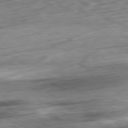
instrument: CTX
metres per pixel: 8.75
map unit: Ap
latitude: -80.4629
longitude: -69.8206
